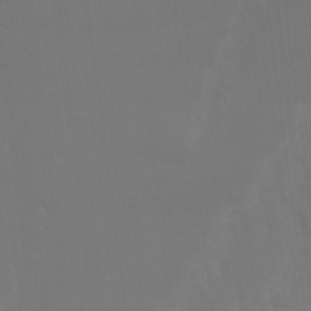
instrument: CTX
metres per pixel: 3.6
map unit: Nhu
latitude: 22.9703
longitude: -66.1388
